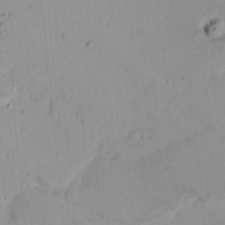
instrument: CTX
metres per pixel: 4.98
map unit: Nhu
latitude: 21.5749
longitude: -70.5168
